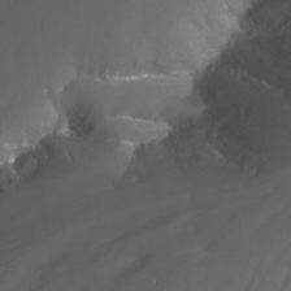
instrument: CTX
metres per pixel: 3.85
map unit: Nhu
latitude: -14.0850
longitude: -64.1956
